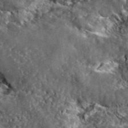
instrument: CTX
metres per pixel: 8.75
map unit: lHvf
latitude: 41.9150
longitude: -89.1026
